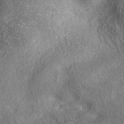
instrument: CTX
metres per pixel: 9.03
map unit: eAb
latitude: 36.8191
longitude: 112.8975
